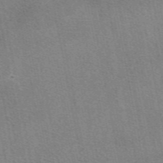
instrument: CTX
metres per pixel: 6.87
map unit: eAb
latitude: 48.6113
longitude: 114.1417
